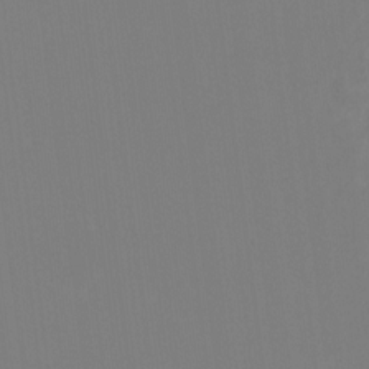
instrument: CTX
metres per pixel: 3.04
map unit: HNhu
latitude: -1.3888
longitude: -5.4237
